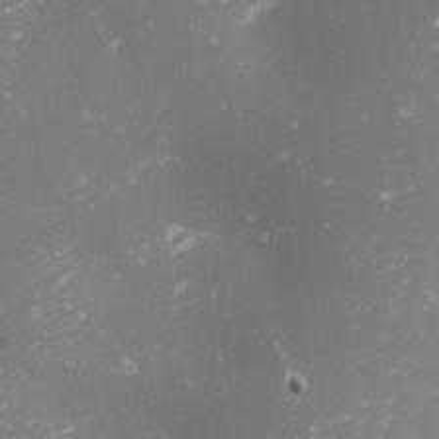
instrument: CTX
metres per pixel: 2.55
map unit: Nhu
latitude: -1.3510
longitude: -81.0458
